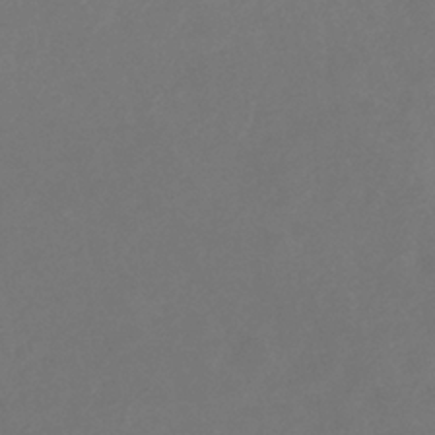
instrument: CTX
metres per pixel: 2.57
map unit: eHb
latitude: -35.9745
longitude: 78.8408
